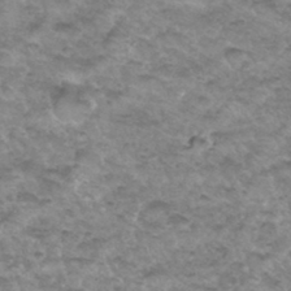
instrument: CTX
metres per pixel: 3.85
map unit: Hto
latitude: 34.1955
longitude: -48.4790
